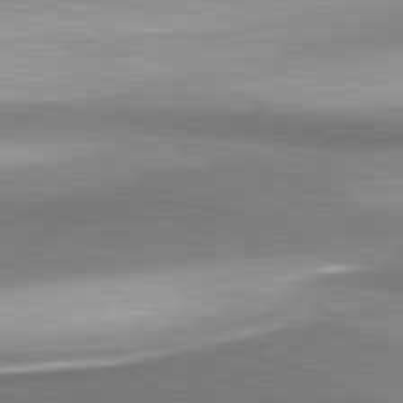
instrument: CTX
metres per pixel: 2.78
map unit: lApd
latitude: 81.3293
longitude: 168.2172
